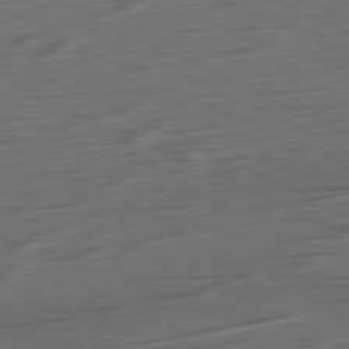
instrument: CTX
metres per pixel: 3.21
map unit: Ap
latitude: -81.5966
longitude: -62.4223
